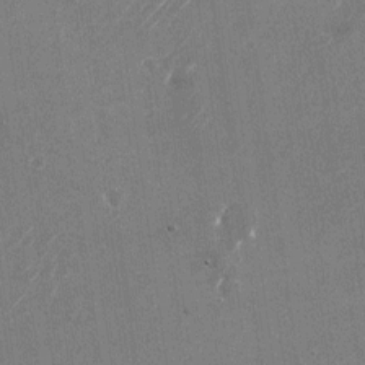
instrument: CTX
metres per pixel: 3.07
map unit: Nhu
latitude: -24.6329
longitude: -71.8961
